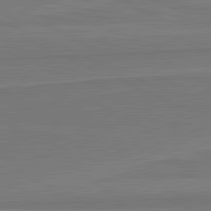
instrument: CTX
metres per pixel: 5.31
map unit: lApd
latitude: 81.6883
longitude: 169.4832
